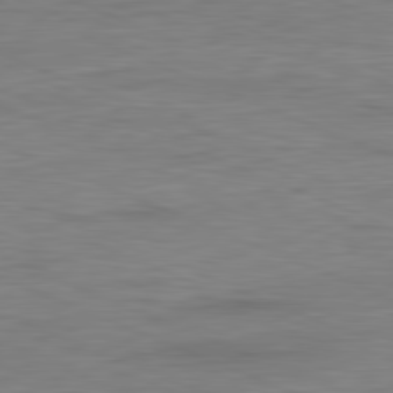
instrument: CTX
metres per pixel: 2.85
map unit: Ap
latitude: -81.8612
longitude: -74.0822
